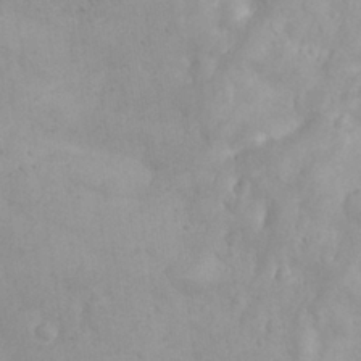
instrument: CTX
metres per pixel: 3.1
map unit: Nhu
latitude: 24.3467
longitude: -61.8772
